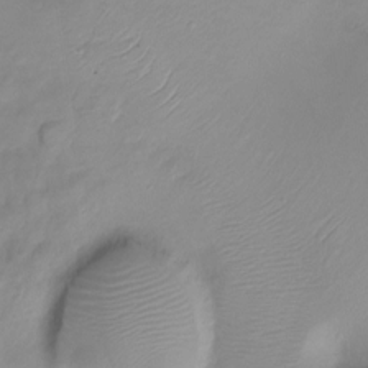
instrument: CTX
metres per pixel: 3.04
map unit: Ht
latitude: -10.8597
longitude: -39.8394
